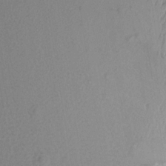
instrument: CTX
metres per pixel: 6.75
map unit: Aa
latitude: 17.9717
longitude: -144.6868
